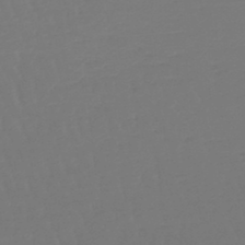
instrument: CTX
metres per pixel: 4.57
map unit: lHb
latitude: -46.7274
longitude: 65.5588
